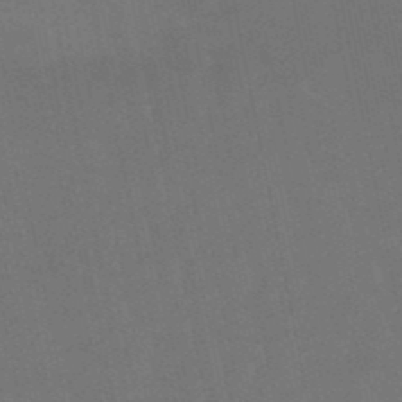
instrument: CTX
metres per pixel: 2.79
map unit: eHb
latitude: -50.1795
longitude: 75.7478
